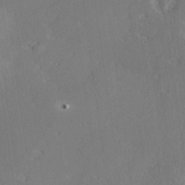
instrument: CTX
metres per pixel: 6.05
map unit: Hve
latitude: 26.7624
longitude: -94.3467
